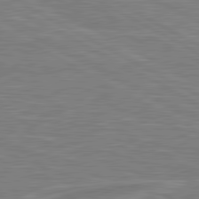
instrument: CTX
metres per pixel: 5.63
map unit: lApd
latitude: 80.9703
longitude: -173.0458
